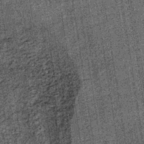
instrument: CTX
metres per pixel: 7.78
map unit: lHb
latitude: -37.5399
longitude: 64.8030
